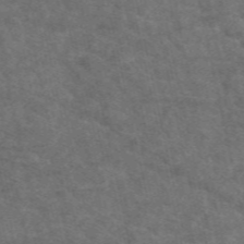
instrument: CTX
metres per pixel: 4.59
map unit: eAb
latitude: 49.5749
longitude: 112.4251
